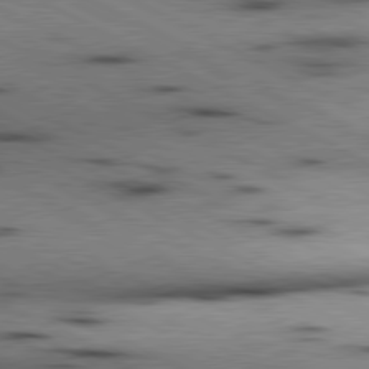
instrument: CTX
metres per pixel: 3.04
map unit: lApd
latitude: 80.5735
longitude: 156.2172
